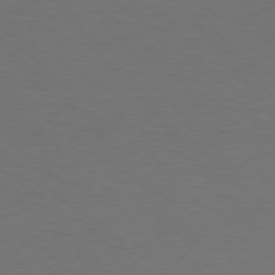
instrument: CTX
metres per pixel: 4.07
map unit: Hpe
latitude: 75.6505
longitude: -144.6301
